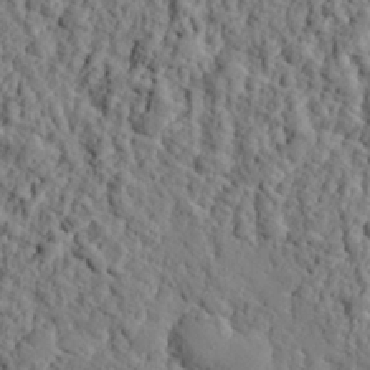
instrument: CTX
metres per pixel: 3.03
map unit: eHh
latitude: 26.1767
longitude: -78.5546
